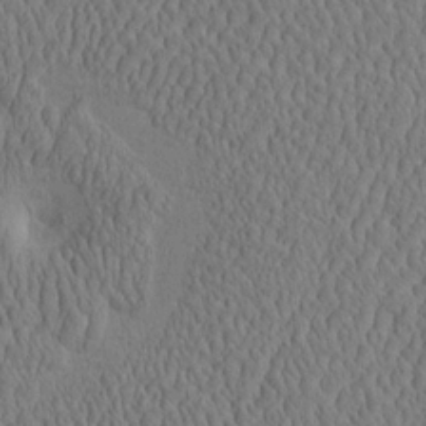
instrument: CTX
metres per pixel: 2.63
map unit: eHh
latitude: -2.6329
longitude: 15.3699
